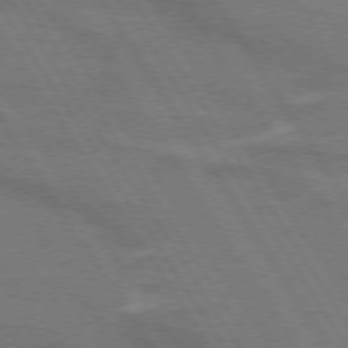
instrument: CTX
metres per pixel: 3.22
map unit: lApd
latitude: 74.2145
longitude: -66.1388
